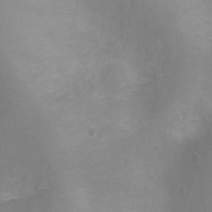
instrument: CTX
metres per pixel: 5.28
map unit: Ht
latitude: -11.4832
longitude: -27.3860
